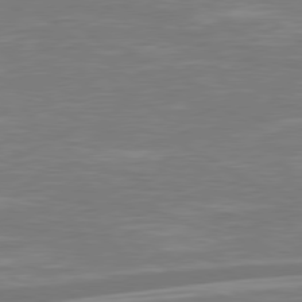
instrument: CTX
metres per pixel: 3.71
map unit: Hpe
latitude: 78.9514
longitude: -126.0255
